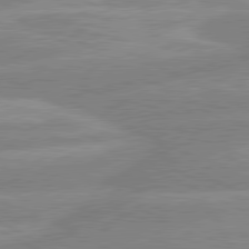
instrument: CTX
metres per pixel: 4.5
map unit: lApd
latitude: 80.5546
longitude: -169.8206
